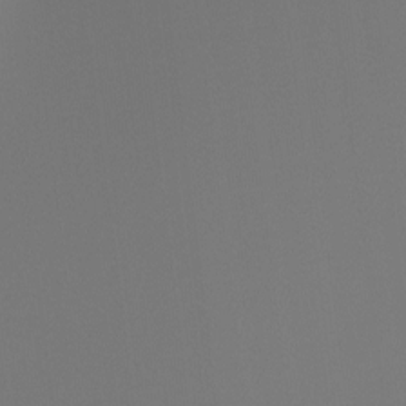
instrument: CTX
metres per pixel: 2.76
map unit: Hto
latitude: -7.7099
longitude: -50.0255
